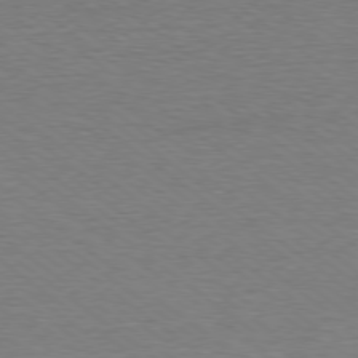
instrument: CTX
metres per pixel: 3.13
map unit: Ap
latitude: -78.9919
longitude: -82.0444
